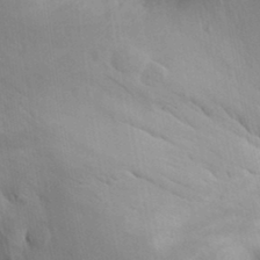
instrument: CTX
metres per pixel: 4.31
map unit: Aa
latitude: 30.8002
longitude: -144.2900
